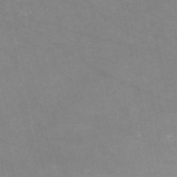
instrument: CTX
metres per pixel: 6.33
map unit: HNb
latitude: -54.9920
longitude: -37.8961
